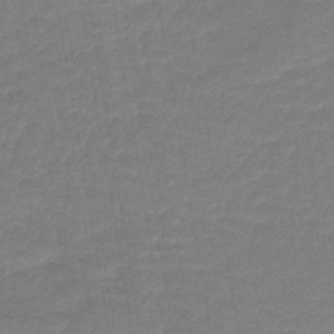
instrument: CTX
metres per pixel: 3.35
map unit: lHb
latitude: -44.1984
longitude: 79.8611
